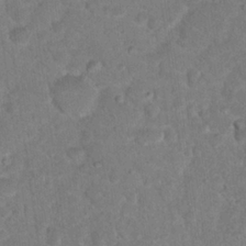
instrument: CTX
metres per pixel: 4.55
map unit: Hto
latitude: 18.1955
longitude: -34.2522
